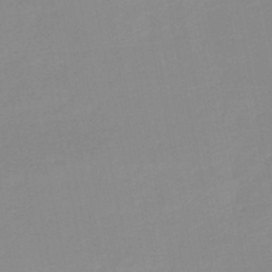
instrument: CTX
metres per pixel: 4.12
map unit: lHb
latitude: -48.2551
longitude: 64.6708
